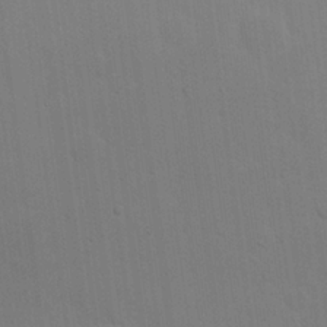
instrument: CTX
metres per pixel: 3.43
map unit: Nhu
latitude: 23.9528
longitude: -71.3670
